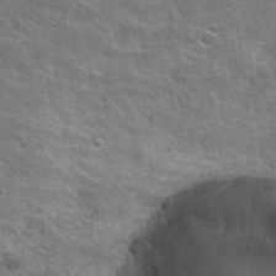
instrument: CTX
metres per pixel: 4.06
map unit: Hto
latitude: 23.3293
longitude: -46.9703
